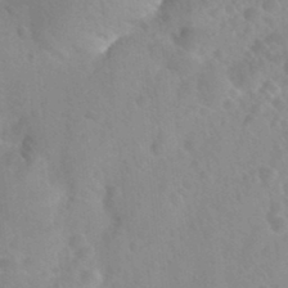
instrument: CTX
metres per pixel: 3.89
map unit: Nhu
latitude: 26.2901
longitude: -55.0080
